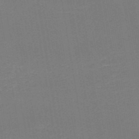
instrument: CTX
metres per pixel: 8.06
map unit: HNb
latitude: -50.5385
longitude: -48.6302
